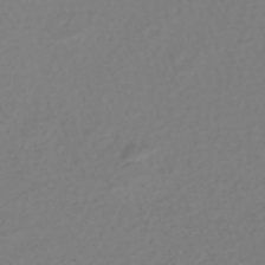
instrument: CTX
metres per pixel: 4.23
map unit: HNhu
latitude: -47.1998
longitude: 102.9920
